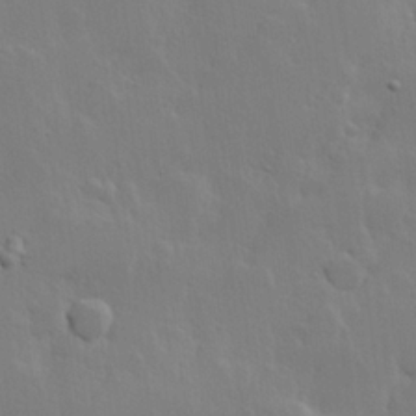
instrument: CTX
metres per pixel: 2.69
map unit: Hve
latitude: 23.0836
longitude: 145.5399
